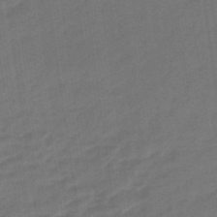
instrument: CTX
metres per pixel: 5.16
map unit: eHb
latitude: -47.4265
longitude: 87.2754
